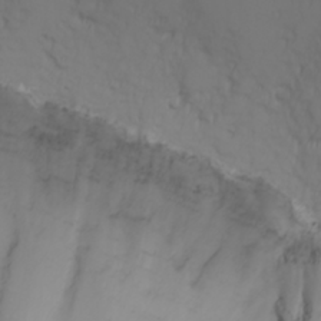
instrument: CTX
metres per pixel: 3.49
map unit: Nhu
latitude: -3.2753
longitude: -71.0269
